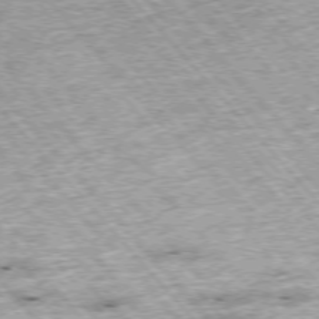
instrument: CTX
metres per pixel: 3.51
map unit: Hpe
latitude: -76.2739
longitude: -21.0837
